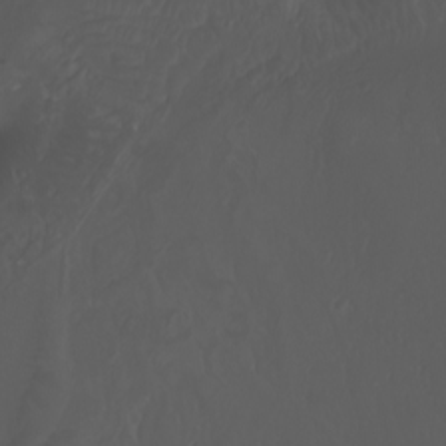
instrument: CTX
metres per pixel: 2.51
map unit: Nhu
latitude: -7.9745
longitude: -82.3278
